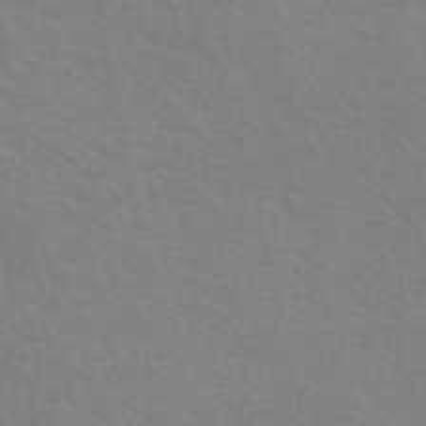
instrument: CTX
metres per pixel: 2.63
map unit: eAb
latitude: 50.9891
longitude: 111.4265
